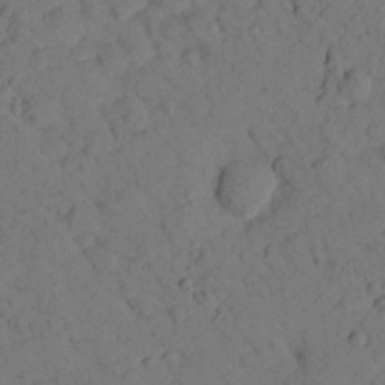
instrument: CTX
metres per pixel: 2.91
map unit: lHvf
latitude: 14.5168
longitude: 178.3117
